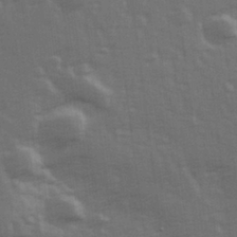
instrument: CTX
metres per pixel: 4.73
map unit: Hve
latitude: 26.6680
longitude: 146.7652
